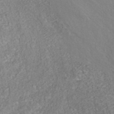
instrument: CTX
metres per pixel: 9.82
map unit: ANa
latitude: 37.4049
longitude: 18.8030
